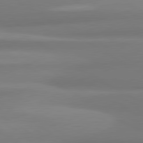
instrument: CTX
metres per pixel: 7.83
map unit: lApd
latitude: 80.3467
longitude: 175.3131
